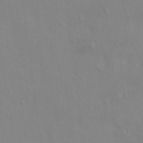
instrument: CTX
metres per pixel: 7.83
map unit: HNhu
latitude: 5.0647
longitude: 7.4643
